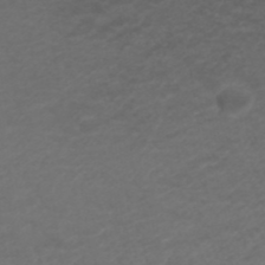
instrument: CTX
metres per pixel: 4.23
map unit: ANa
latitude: 40.8946
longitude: 25.6722
